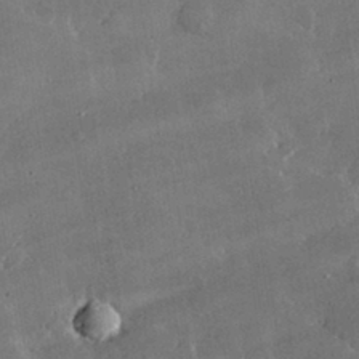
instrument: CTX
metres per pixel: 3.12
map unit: lHvf
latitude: 32.3467
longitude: -91.8205
